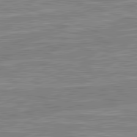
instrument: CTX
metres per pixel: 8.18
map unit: lApd
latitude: 82.3845
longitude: 138.9542
